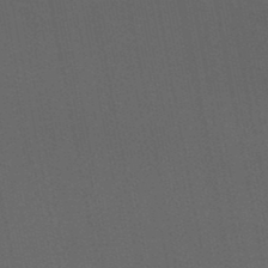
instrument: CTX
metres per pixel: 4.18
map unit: lHb
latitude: -47.4076
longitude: 70.8408
